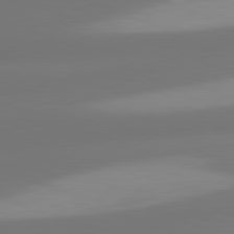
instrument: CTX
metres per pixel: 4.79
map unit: lApd
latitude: 81.3293
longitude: -166.1955
